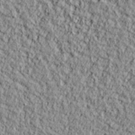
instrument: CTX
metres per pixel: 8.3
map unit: lHvf
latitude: 38.3845
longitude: -91.4993
